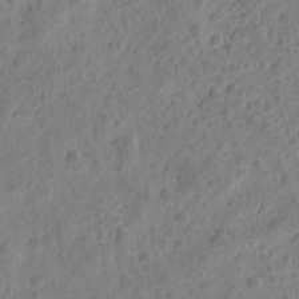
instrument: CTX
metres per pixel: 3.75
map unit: eHh
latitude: 9.6316
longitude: -74.1389
